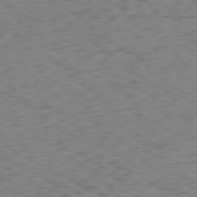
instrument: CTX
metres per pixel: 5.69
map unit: Ap
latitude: -79.1620
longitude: -77.6882
